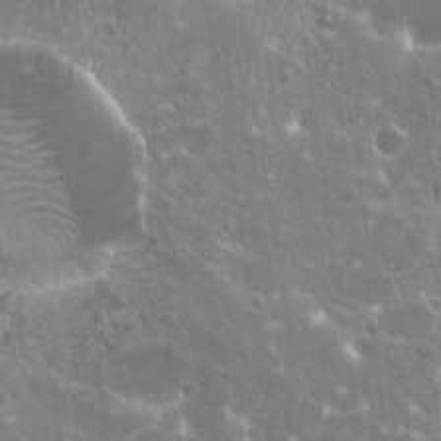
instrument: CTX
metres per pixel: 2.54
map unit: Hto
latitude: 20.7813
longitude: -40.4034
